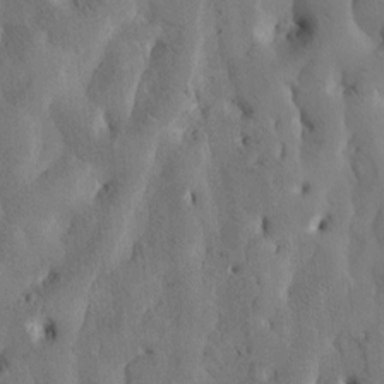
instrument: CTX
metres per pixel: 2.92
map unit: Htu
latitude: -3.3131
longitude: 169.1809
